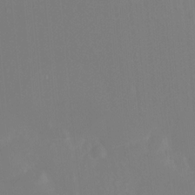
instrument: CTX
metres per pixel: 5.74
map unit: Ht
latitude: -14.0850
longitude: -56.9324
